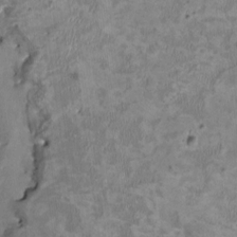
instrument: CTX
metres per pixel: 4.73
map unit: HNhu
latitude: 2.8191
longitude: -3.9339
